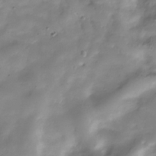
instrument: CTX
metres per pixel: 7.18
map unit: Hve
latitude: -31.0675
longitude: 90.0094
